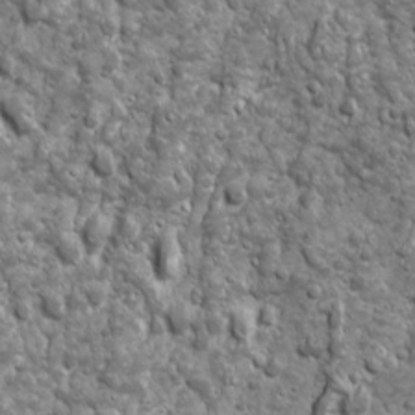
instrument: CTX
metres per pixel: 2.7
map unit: Ave
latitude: 16.5357
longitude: -133.3671
